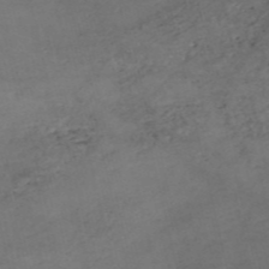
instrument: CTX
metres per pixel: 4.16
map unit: eHh
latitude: -54.5385
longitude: -90.3845
